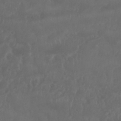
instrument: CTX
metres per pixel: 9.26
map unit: Nhu
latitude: 25.2914
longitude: -62.4790
